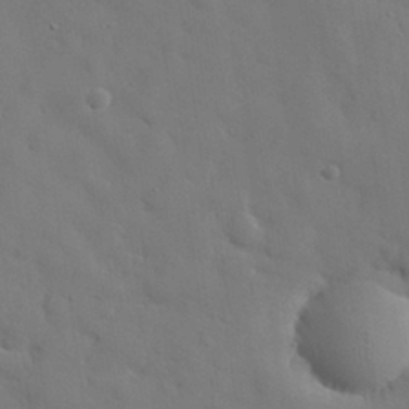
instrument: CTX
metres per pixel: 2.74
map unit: eHh
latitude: 29.8961
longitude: -73.1593
